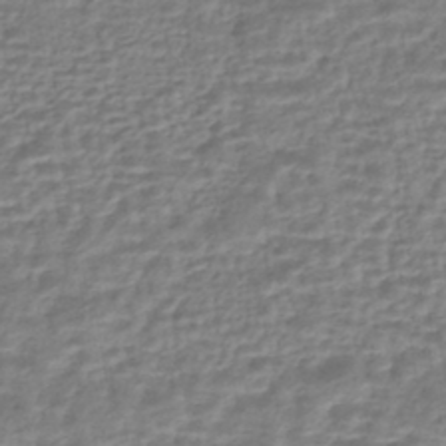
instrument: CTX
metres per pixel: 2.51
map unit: HNhu
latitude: -43.8233
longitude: 105.2187
